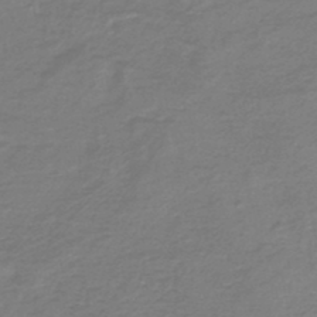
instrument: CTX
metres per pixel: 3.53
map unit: HNb
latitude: -47.1431
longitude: 52.5006
